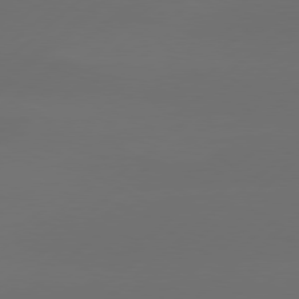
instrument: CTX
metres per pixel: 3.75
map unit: Hpe
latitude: 78.5168
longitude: -132.3845
